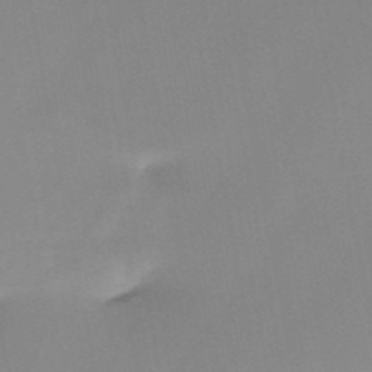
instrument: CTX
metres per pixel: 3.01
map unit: HNb
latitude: -51.5021
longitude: -50.4790
